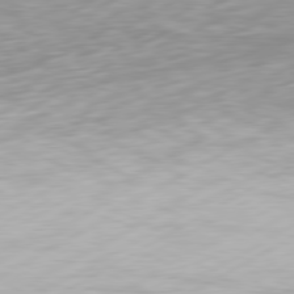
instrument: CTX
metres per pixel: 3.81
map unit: Hpe
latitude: -81.6722
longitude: 14.1039
